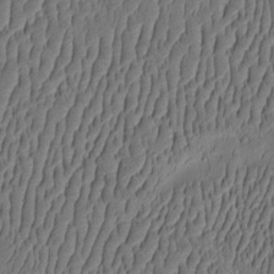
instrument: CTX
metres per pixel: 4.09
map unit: eHh
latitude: -2.8407
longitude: 17.6911
